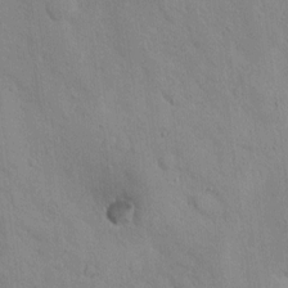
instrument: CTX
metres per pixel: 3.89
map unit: lAvf
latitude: 9.5749
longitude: 168.1794
